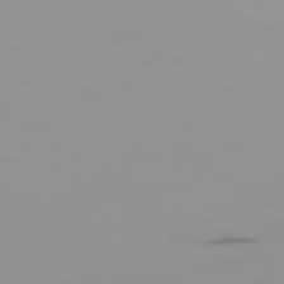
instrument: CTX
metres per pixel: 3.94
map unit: Ap
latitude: -79.8044
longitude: -92.7813
